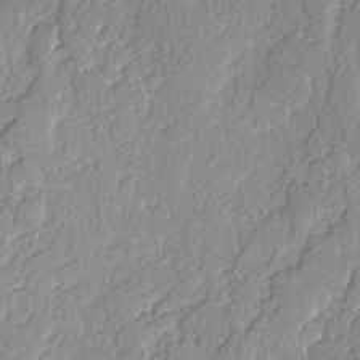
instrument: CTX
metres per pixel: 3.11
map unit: lAvf
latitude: -4.2739
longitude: -108.0633
